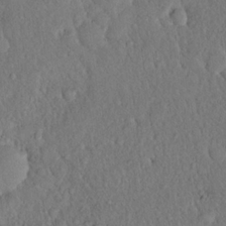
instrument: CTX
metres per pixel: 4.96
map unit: eHh
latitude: 19.2726
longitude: -62.6491
